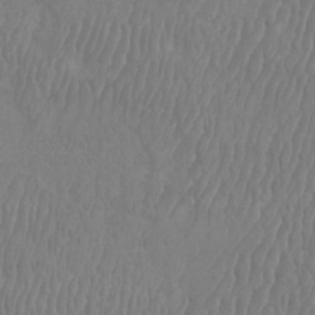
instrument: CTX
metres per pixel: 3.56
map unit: Htu
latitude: -8.9731
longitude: -76.0444
